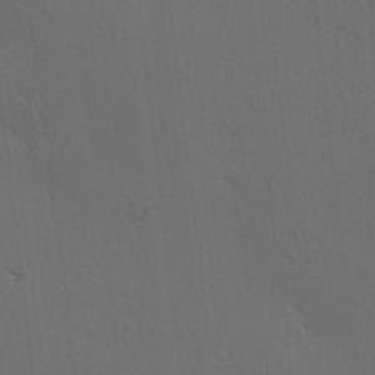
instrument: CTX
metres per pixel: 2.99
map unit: Hve
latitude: 3.7638
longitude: -125.1592
